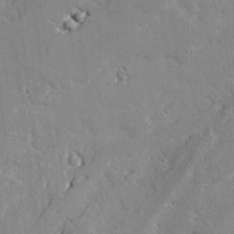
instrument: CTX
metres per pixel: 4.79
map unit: lAvf
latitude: 25.4048
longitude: -110.1956
